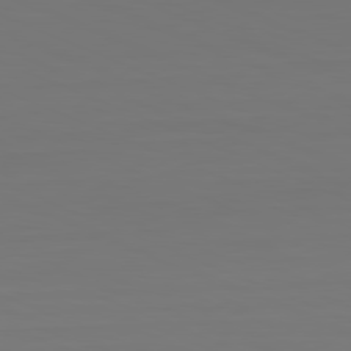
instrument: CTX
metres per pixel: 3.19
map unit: Hpe
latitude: -81.8989
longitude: 7.3887
